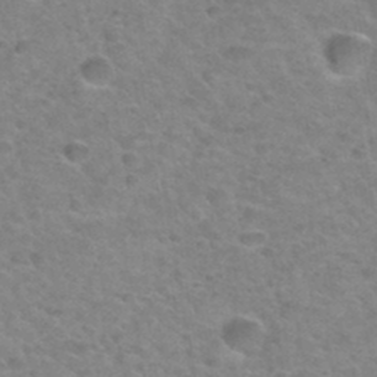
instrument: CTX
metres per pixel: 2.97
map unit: Hto
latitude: 34.6490
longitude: -49.4426
